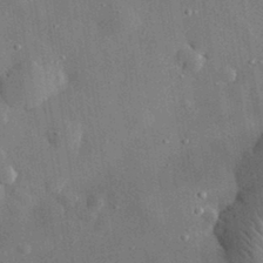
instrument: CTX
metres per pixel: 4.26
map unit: eHh
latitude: 32.0444
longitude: -77.8961
